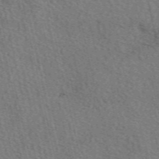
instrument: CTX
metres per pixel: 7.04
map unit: eAb
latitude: 50.9135
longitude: 113.7856
